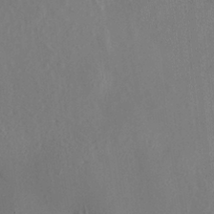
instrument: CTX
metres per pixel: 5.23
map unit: Hve
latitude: -9.6344
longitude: 175.1620
